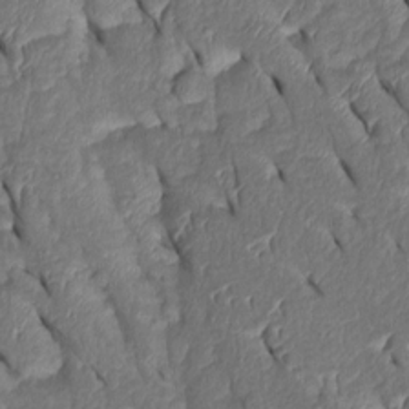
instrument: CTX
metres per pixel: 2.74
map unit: Htu
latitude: 1.3481
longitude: 148.7841
